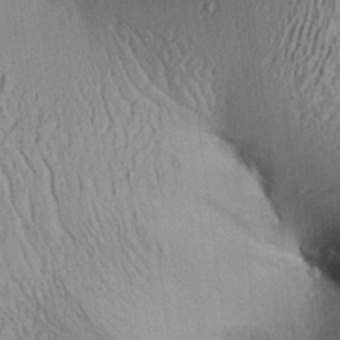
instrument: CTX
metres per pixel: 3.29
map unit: Aa
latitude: 26.3845
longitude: -134.9136
